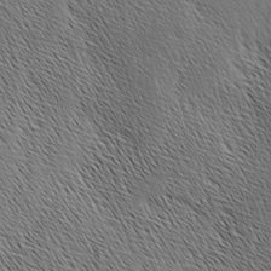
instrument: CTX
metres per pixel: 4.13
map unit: Ave
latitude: 0.9891
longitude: -114.9702
